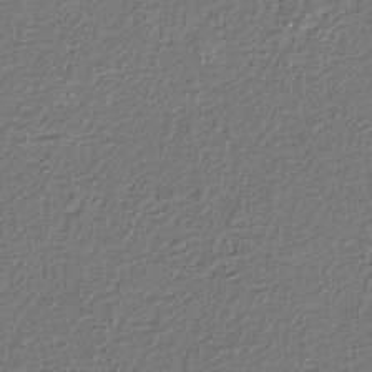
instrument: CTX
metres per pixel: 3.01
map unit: eAb
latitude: -38.2551
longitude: 52.6329
